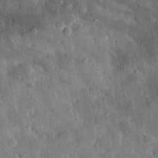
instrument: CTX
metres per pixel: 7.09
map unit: eHh
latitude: 32.0444
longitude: -76.6679
